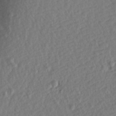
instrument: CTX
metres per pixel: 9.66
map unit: Aa
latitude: 14.6491
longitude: -140.6112
